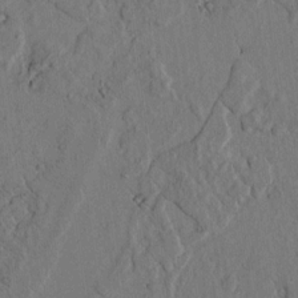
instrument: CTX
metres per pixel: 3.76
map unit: lAvf
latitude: 4.9892
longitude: 159.2187
